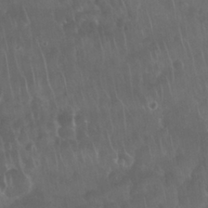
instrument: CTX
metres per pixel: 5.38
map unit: Nhu
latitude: 28.7057
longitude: -64.9703
